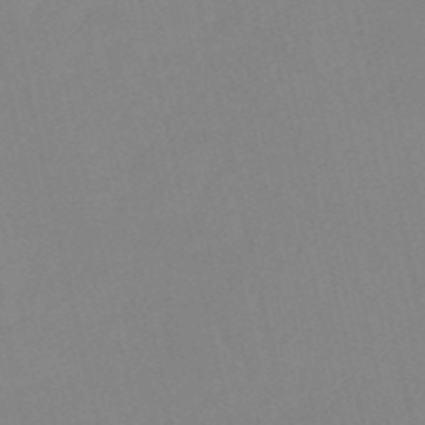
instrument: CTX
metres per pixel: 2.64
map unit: HNb
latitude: -52.9163
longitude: -50.2711
